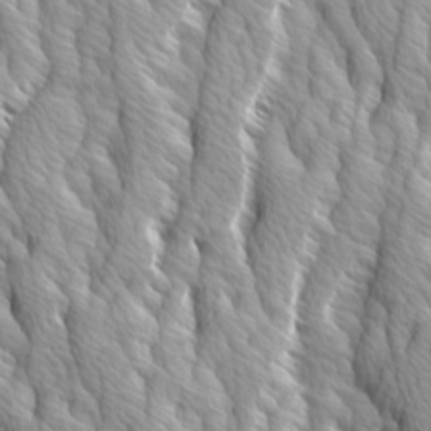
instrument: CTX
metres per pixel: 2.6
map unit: Ave
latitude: 14.4412
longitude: -133.2537
